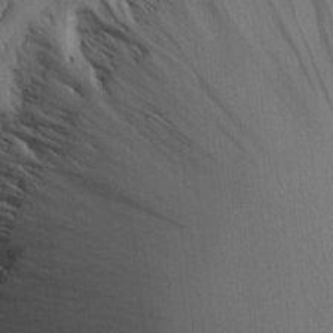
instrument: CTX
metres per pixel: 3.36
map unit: Htu
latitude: -3.4832
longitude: 156.8975
